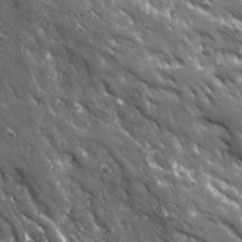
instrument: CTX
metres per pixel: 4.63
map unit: Ave
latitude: 19.9717
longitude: -135.9717
